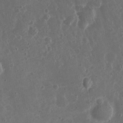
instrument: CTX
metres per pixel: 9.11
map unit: Nhu
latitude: 3.4426
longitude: -15.1781
